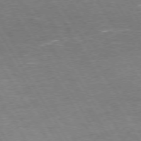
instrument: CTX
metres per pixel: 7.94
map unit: Hpe
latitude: 72.9514
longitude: -123.4993
